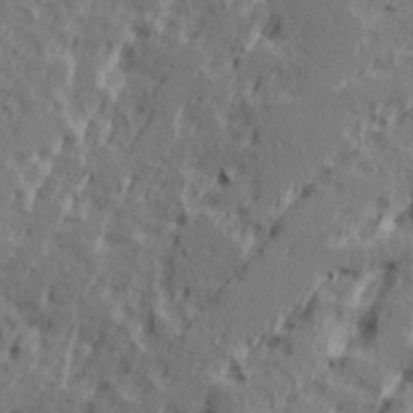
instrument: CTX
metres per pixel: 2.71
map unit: Ave
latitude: 16.1389
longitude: -138.0255
